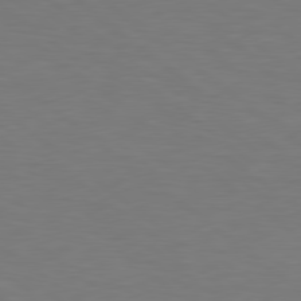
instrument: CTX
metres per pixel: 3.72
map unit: Hpe
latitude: 78.7247
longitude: -149.7828
